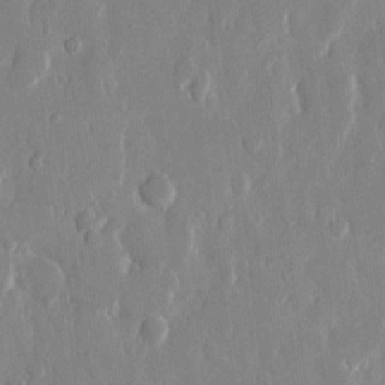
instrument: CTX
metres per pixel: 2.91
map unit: eHh
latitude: 12.9703
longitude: -70.0444
